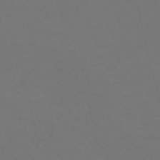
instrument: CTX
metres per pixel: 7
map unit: Nve
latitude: -57.2943
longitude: 52.3117
